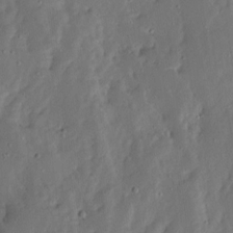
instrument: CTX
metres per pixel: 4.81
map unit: Ave
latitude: 13.3482
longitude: -136.1767
